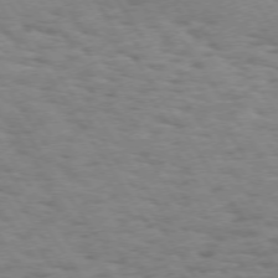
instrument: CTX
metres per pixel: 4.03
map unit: Hpe
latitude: 73.3293
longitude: -140.6868
